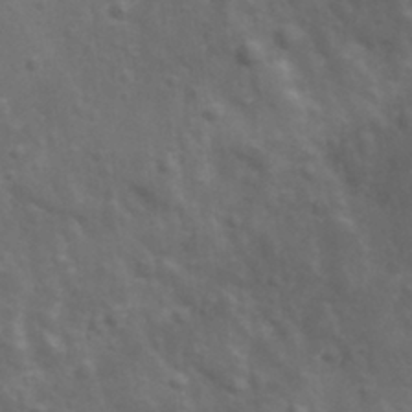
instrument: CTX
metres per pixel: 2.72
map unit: Ave
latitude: 11.9339
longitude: -104.6302
